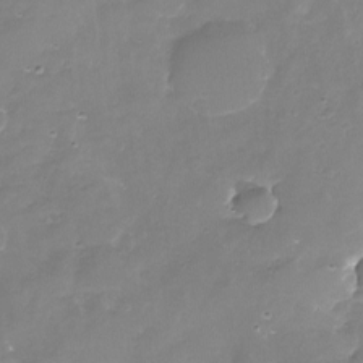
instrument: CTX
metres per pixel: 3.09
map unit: Nhu
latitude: -17.7289
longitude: -58.1011
